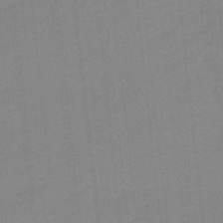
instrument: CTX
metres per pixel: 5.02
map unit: lHb
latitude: -49.3510
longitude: 81.2187
